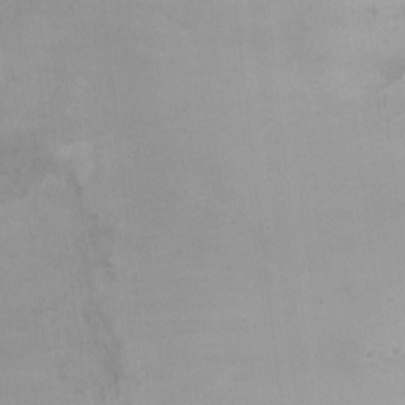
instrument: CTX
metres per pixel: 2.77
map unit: Ht
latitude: 1.4237
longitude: -34.1011
